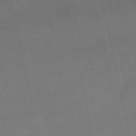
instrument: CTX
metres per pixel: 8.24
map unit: lHb
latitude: -46.6518
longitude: 66.6707
